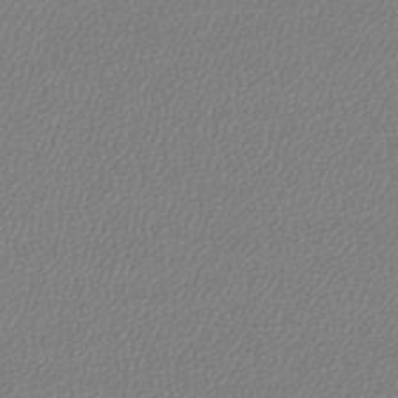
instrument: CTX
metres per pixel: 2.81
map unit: lHb
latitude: -45.3699
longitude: 75.5211
